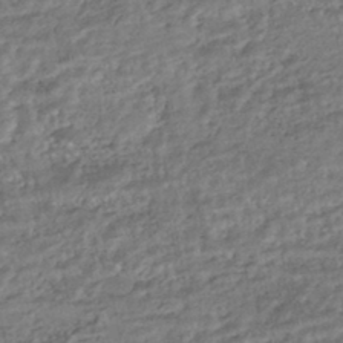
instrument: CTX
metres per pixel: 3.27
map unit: HNhu
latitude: -44.1795
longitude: 104.0094
